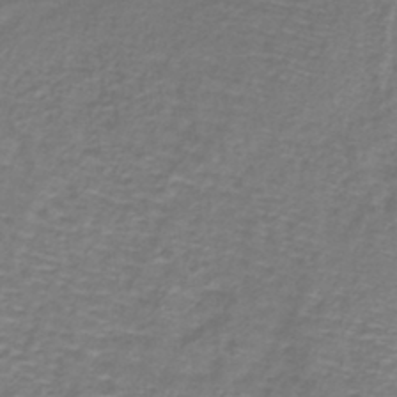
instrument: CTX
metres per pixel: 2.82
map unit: lHb
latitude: -40.2172
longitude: 58.8596
